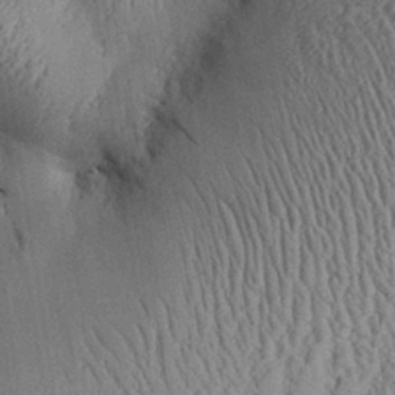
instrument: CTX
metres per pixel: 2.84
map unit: Aa
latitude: 28.6301
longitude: -136.4034
